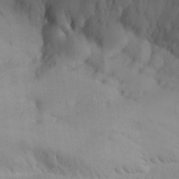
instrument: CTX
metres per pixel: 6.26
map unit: Aa
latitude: 25.4993
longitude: -128.4034
